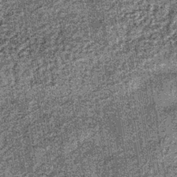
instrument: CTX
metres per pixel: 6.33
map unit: lHb
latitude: -37.8044
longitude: 64.9353
